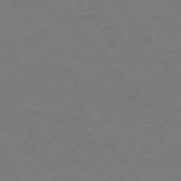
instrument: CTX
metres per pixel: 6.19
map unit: Ap
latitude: -75.1809
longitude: -70.1011
